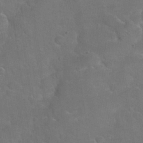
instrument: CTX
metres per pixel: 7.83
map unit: Nhu
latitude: 30.9514
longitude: -53.6883
